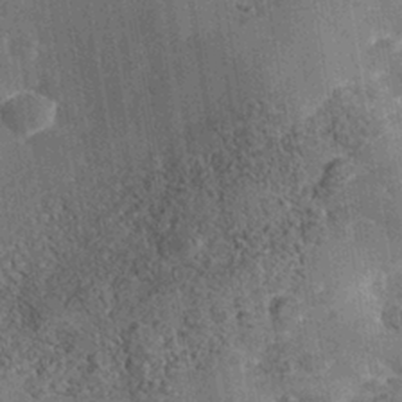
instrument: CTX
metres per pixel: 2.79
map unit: Nhe
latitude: -37.8989
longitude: -117.1214
